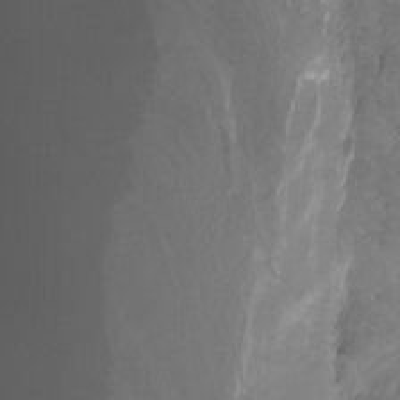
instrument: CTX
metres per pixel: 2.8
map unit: Nhu
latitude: -10.2739
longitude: -69.1970
